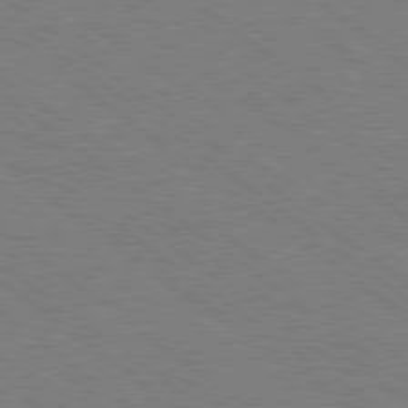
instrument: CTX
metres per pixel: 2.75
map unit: Ap
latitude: -80.6897
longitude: -75.9339
